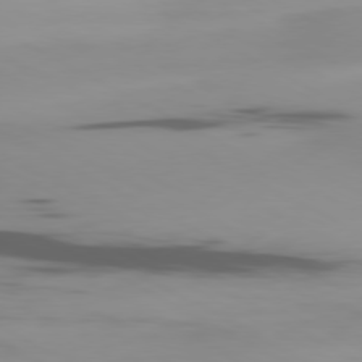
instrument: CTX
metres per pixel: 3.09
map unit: Ap
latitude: -80.2173
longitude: -62.7247
